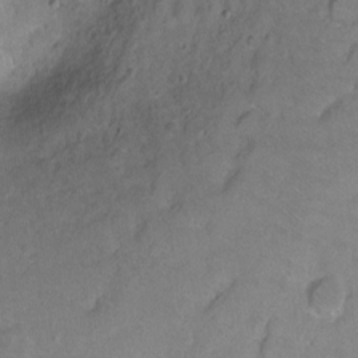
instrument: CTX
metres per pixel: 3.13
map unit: Hto
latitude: 2.2900
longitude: -33.1025
